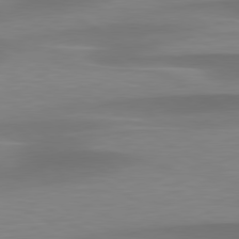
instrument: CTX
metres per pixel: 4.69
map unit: lApd
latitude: 79.4994
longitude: -92.9135
